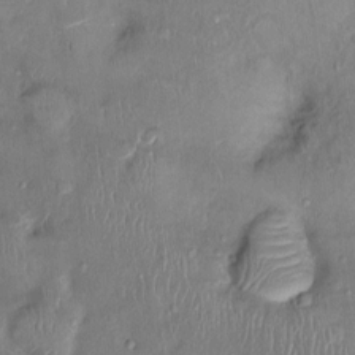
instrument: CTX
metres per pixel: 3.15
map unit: Nhu
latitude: 1.0647
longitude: -14.4979
